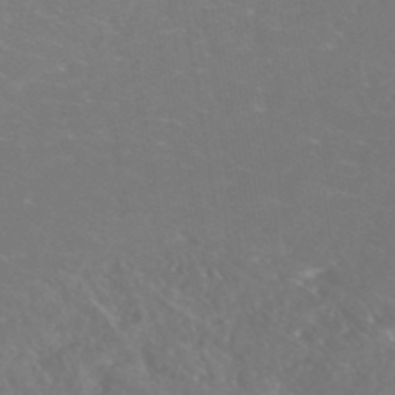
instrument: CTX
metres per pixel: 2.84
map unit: Nhe
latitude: -46.3873
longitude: 152.8974
